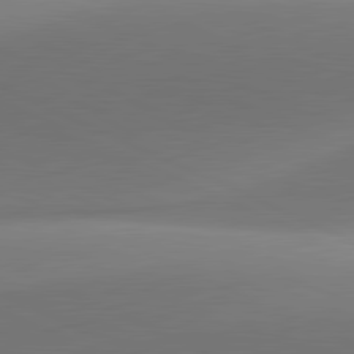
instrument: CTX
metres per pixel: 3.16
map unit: lApd
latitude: 81.4804
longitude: 143.5588
